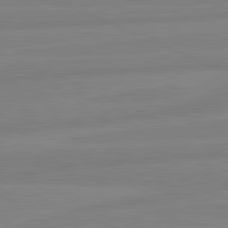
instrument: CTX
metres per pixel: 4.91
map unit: lApd
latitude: 81.7639
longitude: -173.6693
